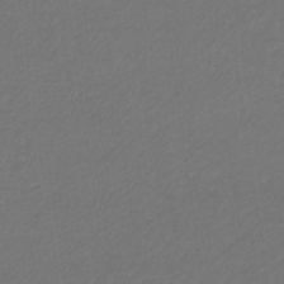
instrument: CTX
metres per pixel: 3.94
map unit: eHb
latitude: -32.3684
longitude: 70.3873
